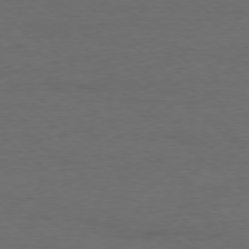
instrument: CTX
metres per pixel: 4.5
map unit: Ap
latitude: -78.4440
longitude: -92.0822
